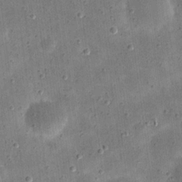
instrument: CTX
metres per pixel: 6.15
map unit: eHh
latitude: 21.3671
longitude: -66.2333
